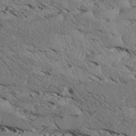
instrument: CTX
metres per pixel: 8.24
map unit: Htu
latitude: 3.8394
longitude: 151.6344
